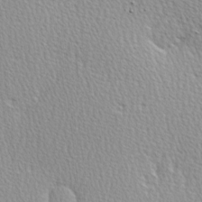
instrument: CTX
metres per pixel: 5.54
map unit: Hve
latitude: 2.5923
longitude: -122.1011
